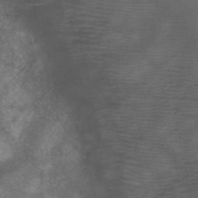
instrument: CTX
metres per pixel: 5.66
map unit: HNb
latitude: -48.4629
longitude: -40.6868
